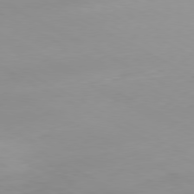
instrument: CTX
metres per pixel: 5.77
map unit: Hpe
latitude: -80.9731
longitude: 16.1984
